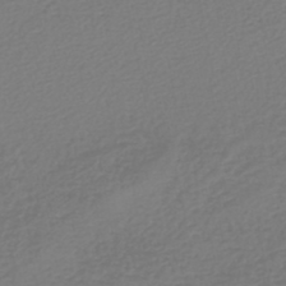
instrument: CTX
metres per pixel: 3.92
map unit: lHb
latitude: -46.0472
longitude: 62.5384
